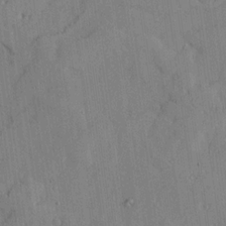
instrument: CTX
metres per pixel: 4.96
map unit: lHvf
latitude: 17.9717
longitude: -113.0080
